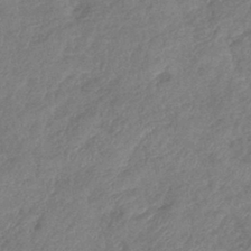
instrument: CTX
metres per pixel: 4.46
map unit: lHb
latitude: -41.6344
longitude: 80.8030
